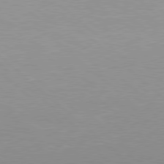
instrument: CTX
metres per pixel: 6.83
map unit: Hpe
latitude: 78.3090
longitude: -125.0836
